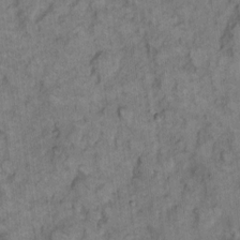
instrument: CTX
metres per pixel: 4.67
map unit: eHh
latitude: 8.8191
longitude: -63.6127
